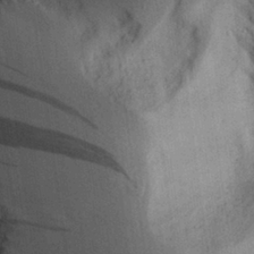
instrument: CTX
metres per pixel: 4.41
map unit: Aa
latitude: 28.8947
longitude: -146.5357
